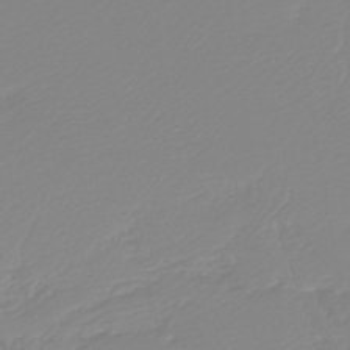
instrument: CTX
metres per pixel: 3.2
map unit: HNb
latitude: -45.7100
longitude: 54.8408
